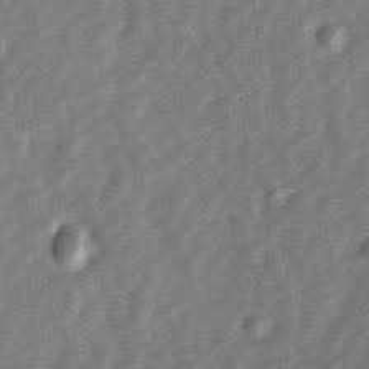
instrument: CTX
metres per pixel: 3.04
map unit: Ave
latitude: 1.1970
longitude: -112.5168
